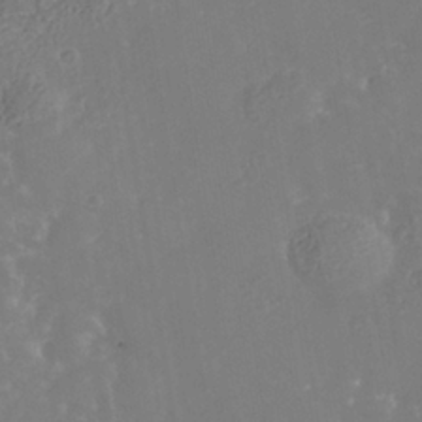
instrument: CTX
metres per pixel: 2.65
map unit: Nhe
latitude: -38.3118
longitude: -117.5749
